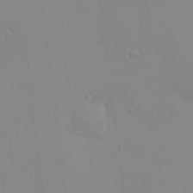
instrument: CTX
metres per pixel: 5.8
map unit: HNhu
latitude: 5.9906
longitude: 2.0849
